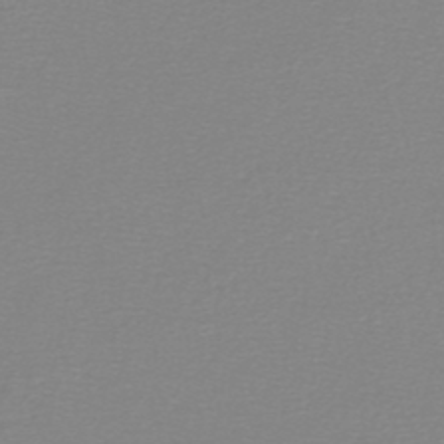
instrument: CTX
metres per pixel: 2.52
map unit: lHb
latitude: -44.2928
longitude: 55.9367
